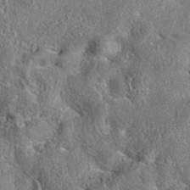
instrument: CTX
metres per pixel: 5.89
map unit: eAb
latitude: 37.1214
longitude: 112.2929
